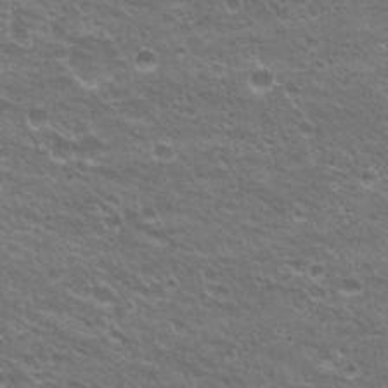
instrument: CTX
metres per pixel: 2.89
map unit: Hto
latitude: 22.1956
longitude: -32.8758
